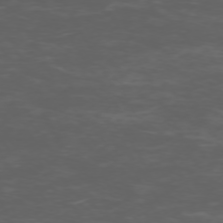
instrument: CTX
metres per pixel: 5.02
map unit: Hpe
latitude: -72.7085
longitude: 8.4251
